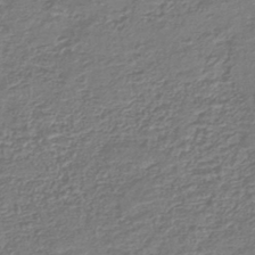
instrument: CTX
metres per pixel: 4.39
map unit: lHb
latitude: -42.9541
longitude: 79.0108
